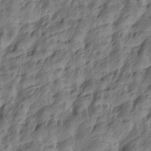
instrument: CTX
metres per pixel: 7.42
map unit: Htu
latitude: -5.1242
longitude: -177.9339
